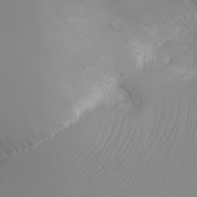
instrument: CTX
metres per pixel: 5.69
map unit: Nhu
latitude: -7.5021
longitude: -90.2900
